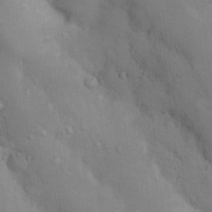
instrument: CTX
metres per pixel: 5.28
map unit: Nhu
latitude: 15.0270
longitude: -29.7072
